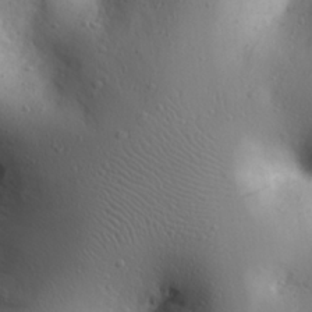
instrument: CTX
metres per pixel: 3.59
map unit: eHh
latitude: 26.0633
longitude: -74.9514
